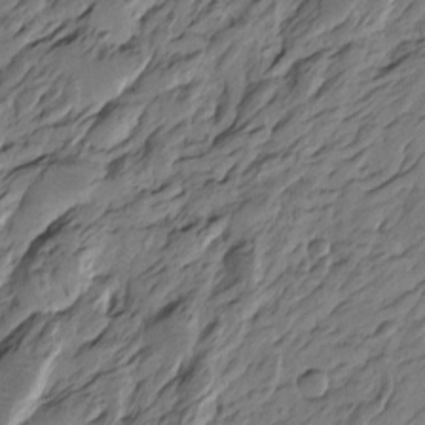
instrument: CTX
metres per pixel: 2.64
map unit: Htu
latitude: -6.0472
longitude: -179.1215
